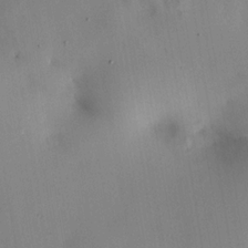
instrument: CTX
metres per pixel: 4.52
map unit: HNhu
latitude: 14.0633
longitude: 12.3495
